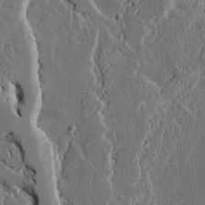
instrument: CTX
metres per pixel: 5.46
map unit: lAvf
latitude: 15.7450
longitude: -129.0080
